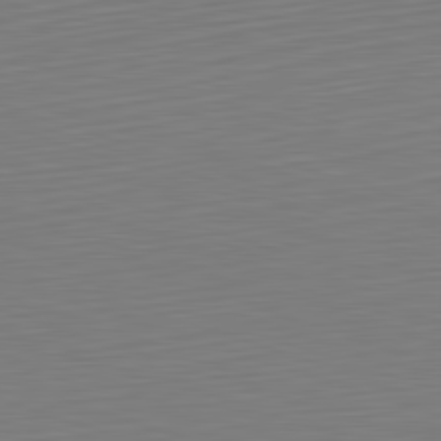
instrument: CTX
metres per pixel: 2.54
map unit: Hpe
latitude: -82.3873
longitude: 11.6911
